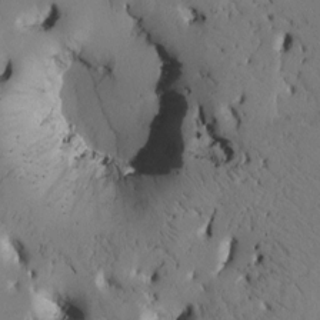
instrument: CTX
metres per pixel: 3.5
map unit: Htu
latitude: -2.8219
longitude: 168.9730
